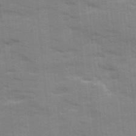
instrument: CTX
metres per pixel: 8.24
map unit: Ave
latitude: 12.9514
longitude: -102.1766
